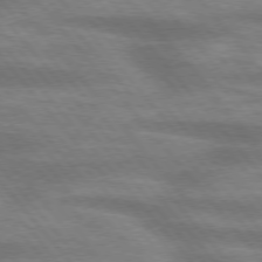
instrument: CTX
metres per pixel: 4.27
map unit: lApd
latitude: 75.4993
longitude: -58.5357
